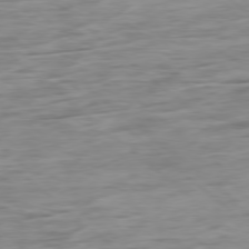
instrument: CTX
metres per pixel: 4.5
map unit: Hpe
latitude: -78.5762
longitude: -18.6490
